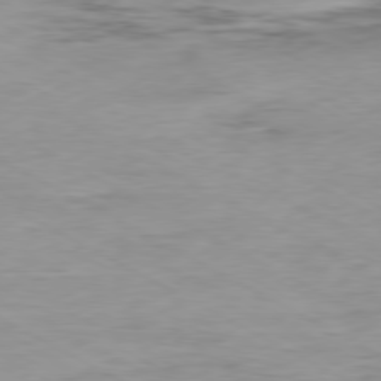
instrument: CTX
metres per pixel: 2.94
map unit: Ap
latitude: -80.0661
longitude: -76.5734
